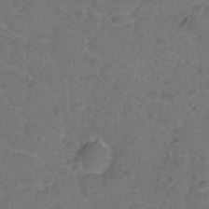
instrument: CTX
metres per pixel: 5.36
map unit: Hto
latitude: -2.5951
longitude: -34.8380
